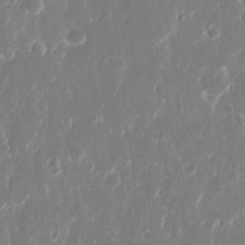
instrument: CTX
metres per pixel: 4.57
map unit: eHh
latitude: 12.7435
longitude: -71.8016
